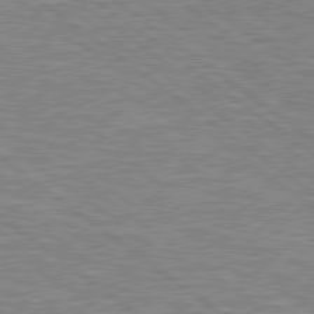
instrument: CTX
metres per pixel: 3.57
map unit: Hpe
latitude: 78.7435
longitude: -164.3467
